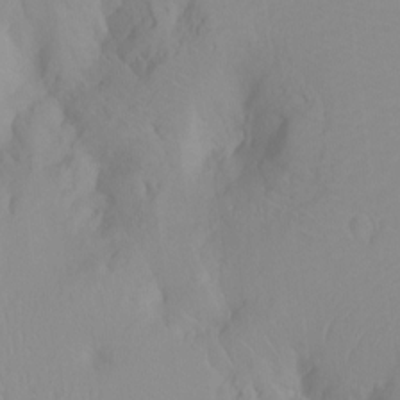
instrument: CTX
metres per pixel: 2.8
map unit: Ht
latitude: -6.5951
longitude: -20.2523
